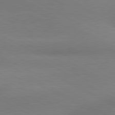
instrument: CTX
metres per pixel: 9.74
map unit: lApd
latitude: 80.5546
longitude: 129.2376
